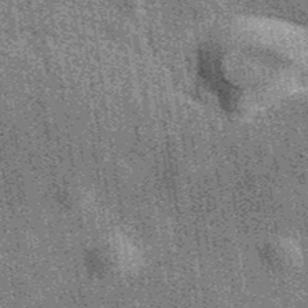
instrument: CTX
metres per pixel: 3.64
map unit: eAb
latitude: 39.9339
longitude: 107.3509
